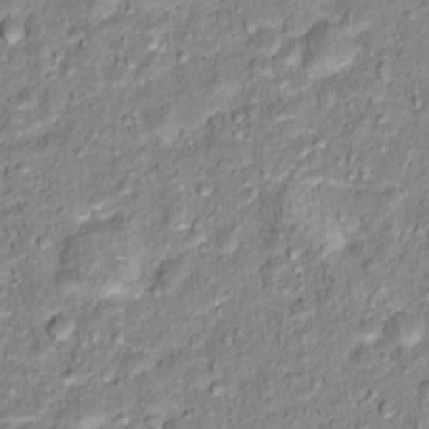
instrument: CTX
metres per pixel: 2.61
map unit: Hto
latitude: 16.0633
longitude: -40.0633
